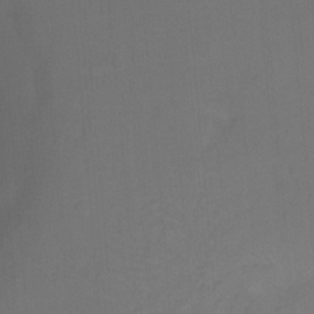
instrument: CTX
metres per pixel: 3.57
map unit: Ht
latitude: -9.5021
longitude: -37.1970
